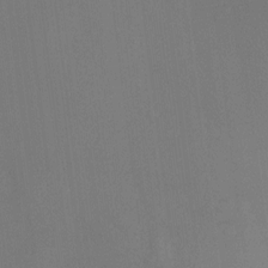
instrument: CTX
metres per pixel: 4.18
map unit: Hto
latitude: -10.4629
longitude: -36.4601
